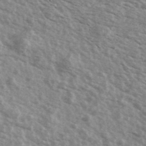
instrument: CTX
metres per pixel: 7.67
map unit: Ave
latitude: 39.7827
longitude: -109.3103
